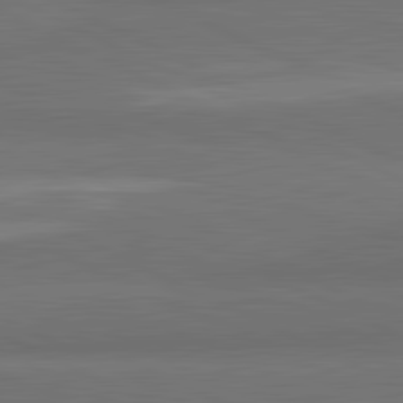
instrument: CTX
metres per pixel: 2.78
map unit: lApd
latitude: 82.2522
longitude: 158.9352
